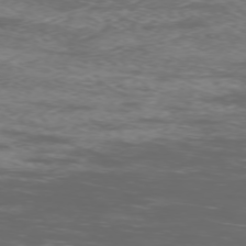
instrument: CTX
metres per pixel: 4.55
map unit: Ap
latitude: -76.8786
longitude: -68.6302
